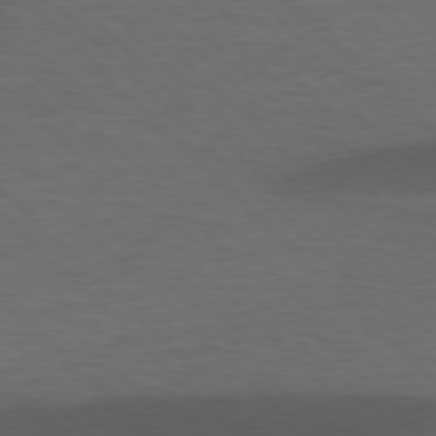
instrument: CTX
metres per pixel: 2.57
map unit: lApd
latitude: 77.1970
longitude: -60.0255
